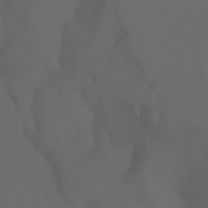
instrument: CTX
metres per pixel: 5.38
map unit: Ht
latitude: -3.5588
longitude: -61.5938
